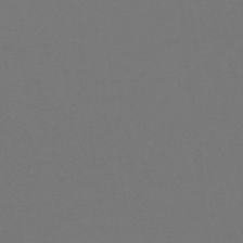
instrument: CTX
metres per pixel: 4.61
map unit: lHb
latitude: -47.0864
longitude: 65.3510
